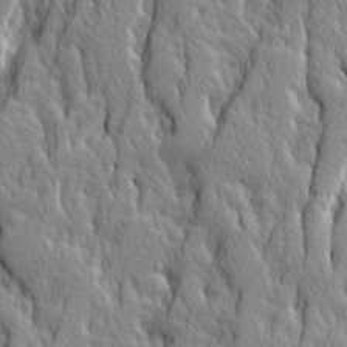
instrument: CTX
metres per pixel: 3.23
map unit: Ave
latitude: 14.1578
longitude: -132.9514
